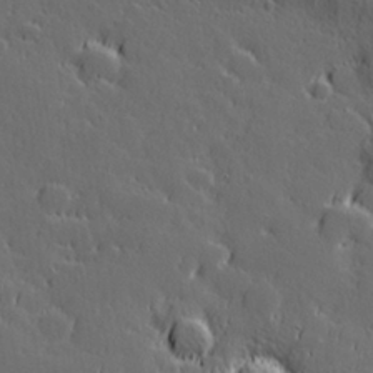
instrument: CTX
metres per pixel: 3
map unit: Hve
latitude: 26.6680
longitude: 144.5763
